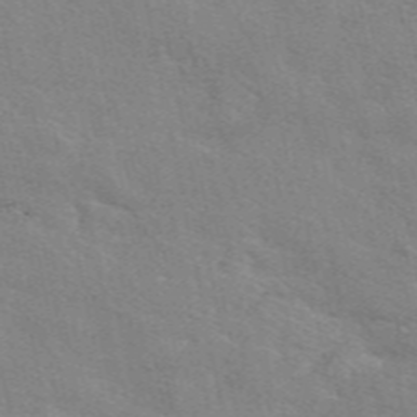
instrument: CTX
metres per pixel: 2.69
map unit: eAb
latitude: 50.8380
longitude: 116.7463
